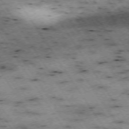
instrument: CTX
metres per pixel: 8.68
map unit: Hpe
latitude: -74.0472
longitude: 3.3320
